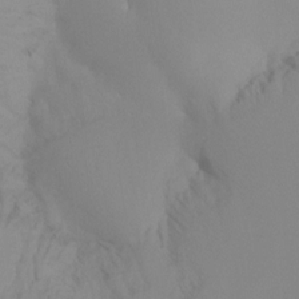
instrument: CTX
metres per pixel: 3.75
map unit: Ht
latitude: -16.2740
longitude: -48.0633
